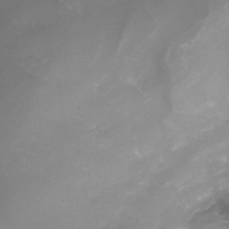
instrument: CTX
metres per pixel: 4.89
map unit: Nhe
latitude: -33.1054
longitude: -92.9513
